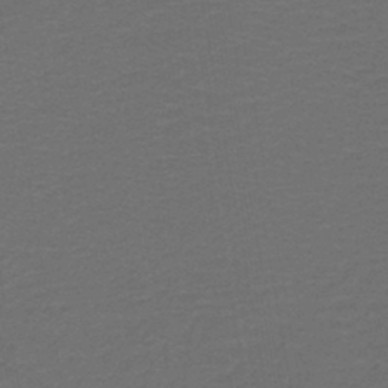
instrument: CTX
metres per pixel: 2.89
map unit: lHb
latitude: -43.7855
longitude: 53.2565
